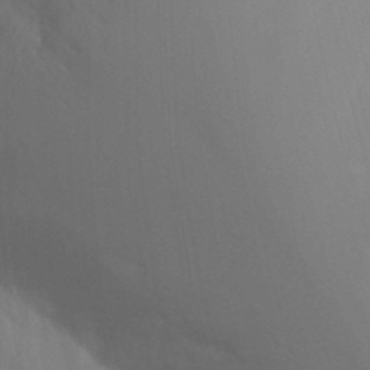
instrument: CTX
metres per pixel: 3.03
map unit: Nhu
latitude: 19.1970
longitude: -73.4994
